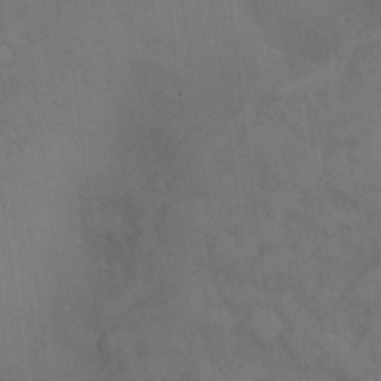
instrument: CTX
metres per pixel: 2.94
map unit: Hve
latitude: -11.3132
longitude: 174.3117
